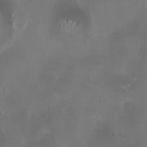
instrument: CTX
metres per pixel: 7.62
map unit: HNhu
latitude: 1.0458
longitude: -4.5357
